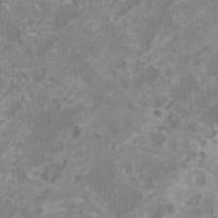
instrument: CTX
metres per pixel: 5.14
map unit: HNhu
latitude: 1.7449
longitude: -2.2900
